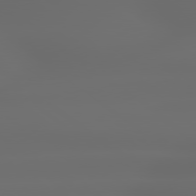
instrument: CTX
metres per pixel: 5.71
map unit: lApd
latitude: 79.3482
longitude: -135.9717
